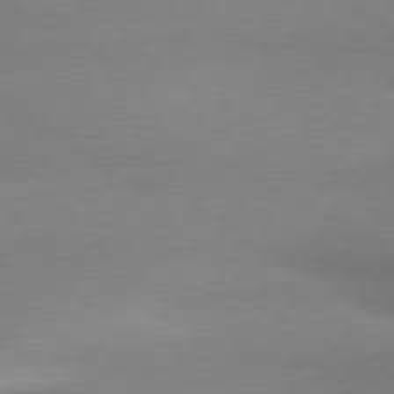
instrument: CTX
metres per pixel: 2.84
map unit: lApd
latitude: 80.3467
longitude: 167.8611
